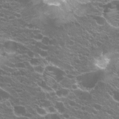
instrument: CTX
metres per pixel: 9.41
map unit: Hto
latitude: 20.8191
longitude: -34.9324
